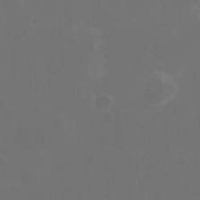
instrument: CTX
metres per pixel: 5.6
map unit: HNhu
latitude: 0.8569
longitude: -2.0633
